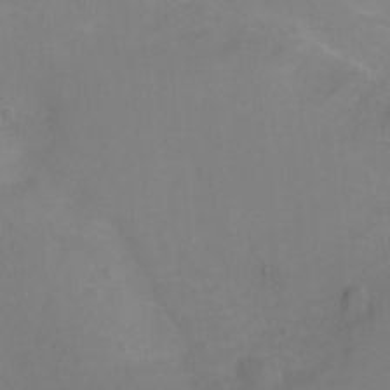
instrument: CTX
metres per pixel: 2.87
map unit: Ht
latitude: 1.9339
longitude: -33.2915
